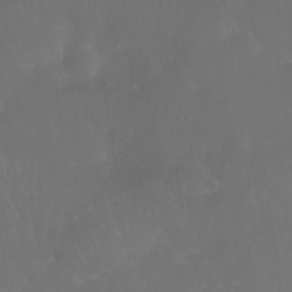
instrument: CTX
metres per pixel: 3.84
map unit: Nhu
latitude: 27.5371
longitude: -64.8569
